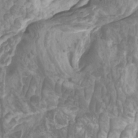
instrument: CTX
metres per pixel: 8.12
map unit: Htu
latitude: -5.4265
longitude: -76.1389
